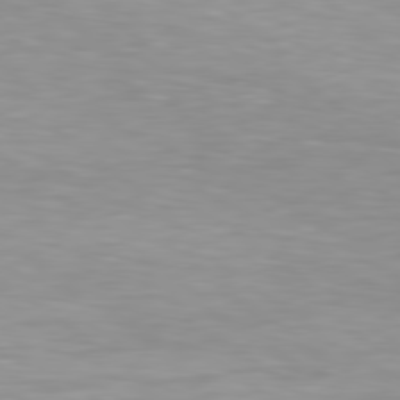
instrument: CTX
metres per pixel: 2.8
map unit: Hpe
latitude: 79.2537
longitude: -129.0458
